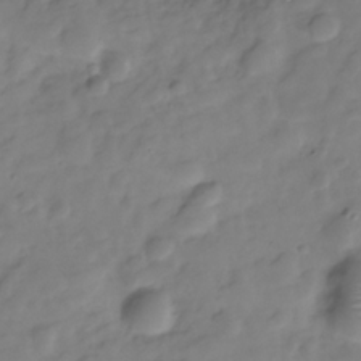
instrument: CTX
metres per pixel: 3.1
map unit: Hve
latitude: -29.5399
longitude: 91.6533
